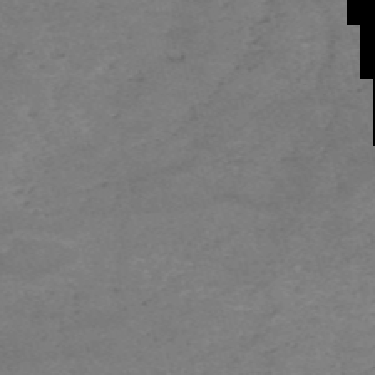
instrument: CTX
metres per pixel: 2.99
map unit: HNb
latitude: -54.9353
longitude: -44.4790
